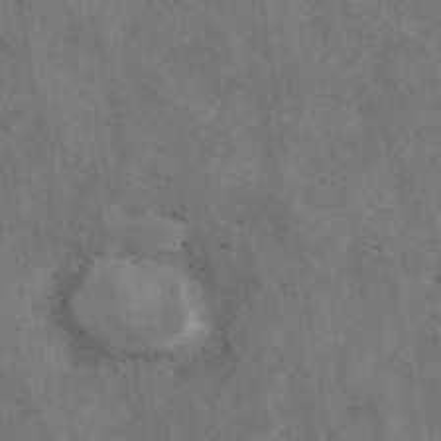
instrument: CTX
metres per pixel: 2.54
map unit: ANa
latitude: 42.9892
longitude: 13.7667
